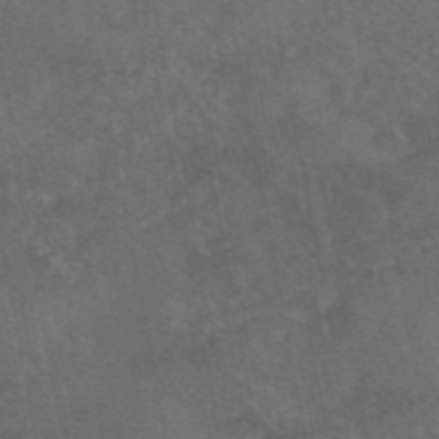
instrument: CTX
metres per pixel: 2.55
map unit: eAb
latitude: 46.2145
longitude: 114.0472
